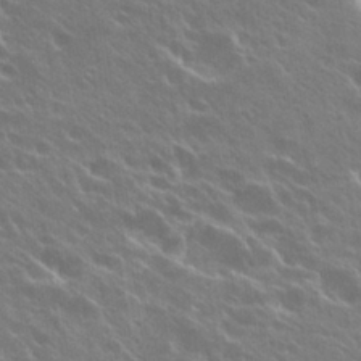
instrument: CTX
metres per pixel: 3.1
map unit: Hto
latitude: 27.4615
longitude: -41.4615
